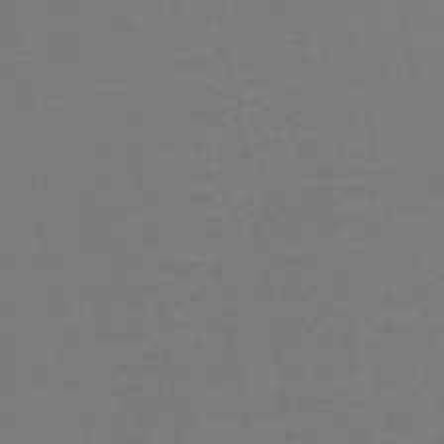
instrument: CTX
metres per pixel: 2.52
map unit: lHb
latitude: -43.8044
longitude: 74.0661
